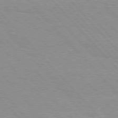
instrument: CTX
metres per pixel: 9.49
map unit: Hpe
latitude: 76.2900
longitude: -154.2900
